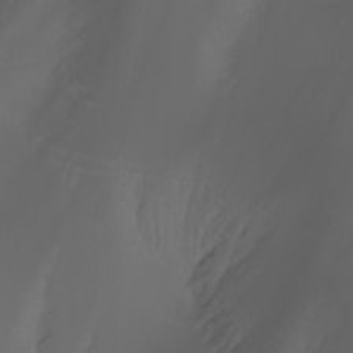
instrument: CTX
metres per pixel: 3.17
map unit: Nhu
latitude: -5.5777
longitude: -89.2348
